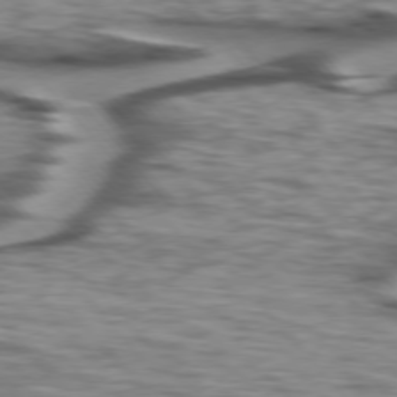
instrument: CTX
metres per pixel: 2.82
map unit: lApd
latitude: 75.8017
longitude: -59.3671
